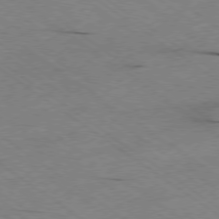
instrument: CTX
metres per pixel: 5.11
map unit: Hpe
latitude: -78.5195
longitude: -21.7639
